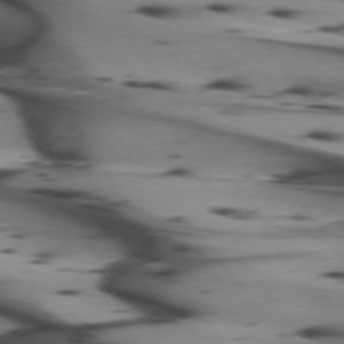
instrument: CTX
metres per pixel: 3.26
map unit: lApd
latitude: 74.2334
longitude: -64.2334
